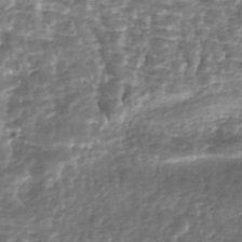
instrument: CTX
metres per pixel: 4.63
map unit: Nhe
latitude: -47.9367
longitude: -171.7072
